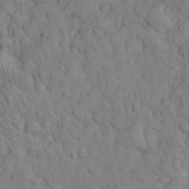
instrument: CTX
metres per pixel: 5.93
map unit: eHh
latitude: 32.8002
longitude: -66.1766
